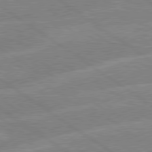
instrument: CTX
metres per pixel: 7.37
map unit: lApd
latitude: 79.3860
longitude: -132.3089
